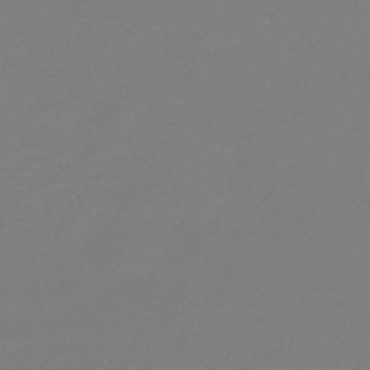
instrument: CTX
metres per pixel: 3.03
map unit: eHb
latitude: -49.4455
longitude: 85.6910
